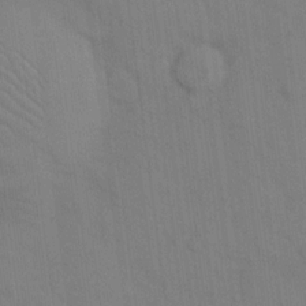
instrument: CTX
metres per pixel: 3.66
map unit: eHh
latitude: 13.8961
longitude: -62.5546
